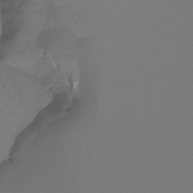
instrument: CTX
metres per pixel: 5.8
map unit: Htu
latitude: -12.8408
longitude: -46.4601
